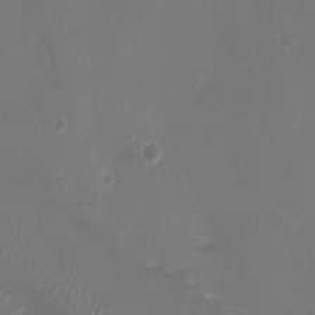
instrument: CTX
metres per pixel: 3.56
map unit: Ht
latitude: -2.1227
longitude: -19.5371
